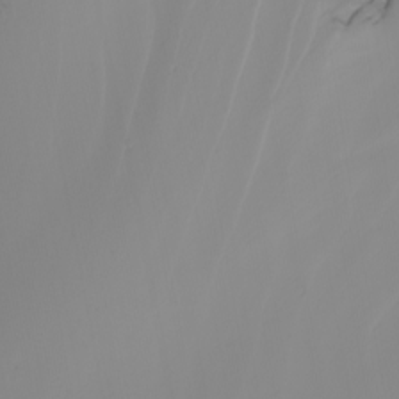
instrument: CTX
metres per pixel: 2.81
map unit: Nhu
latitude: -4.7463
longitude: -91.9717
